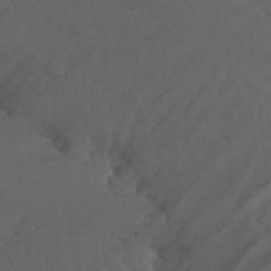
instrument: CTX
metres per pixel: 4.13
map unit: Nhu
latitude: -16.4251
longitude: -50.8947
